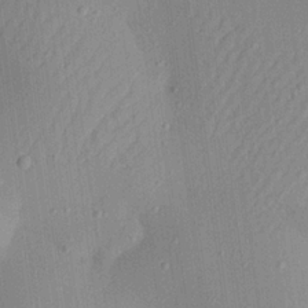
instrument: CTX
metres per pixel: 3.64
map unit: Aa
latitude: 20.8947
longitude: -147.2159
